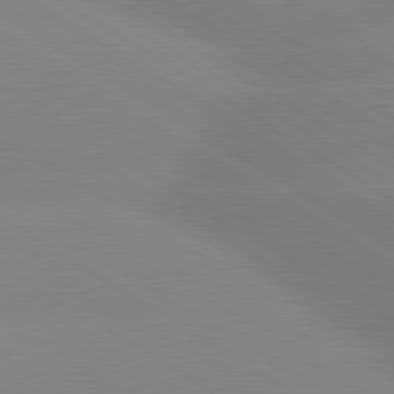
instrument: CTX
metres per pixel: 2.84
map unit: lApd
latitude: 80.1200
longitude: -152.1011
